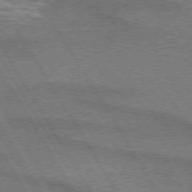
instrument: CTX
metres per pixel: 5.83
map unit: lApd
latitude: 72.9136
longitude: -57.0647
